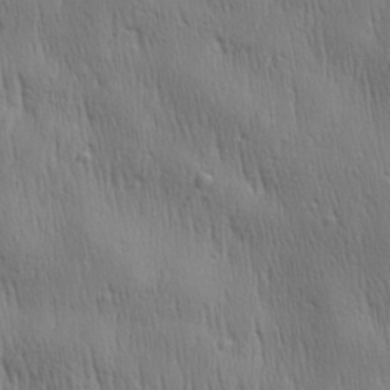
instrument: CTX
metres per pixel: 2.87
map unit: Aa
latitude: 28.1767
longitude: -138.5924
